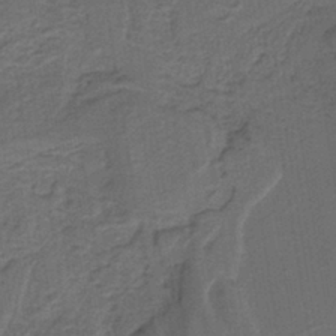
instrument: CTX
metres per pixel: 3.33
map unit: lHb
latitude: -39.2943
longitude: 55.1053
